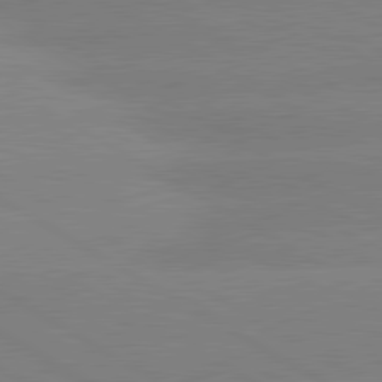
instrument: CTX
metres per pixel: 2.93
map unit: lApd
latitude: 80.6113
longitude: -152.1956
